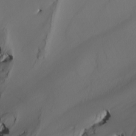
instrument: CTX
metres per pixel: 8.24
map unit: Nhu
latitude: -5.1431
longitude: -95.0837
